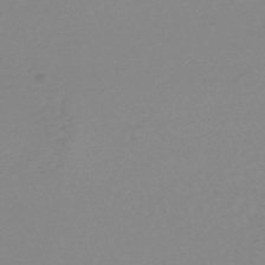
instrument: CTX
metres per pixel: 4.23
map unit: HNhu
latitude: -48.9920
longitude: 99.4076
